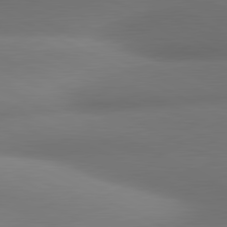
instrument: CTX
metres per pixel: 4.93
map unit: lApd
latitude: 80.9703
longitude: 132.0094
